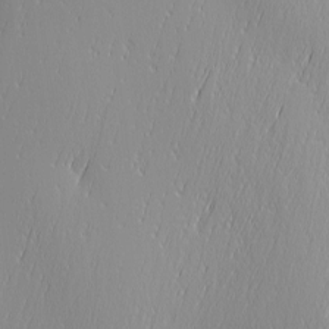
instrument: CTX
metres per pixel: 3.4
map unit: Ave
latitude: 2.7813
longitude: -113.0269
